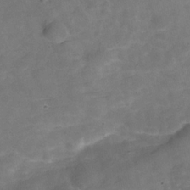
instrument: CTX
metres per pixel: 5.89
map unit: Hve
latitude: -29.7667
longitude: 92.7841
